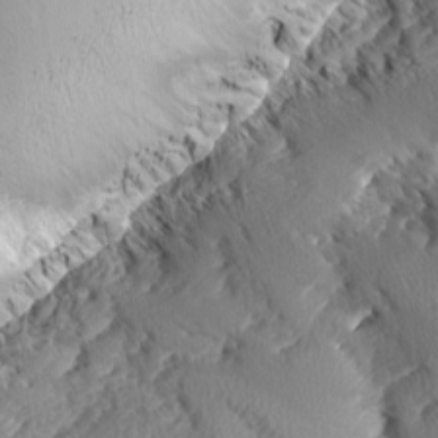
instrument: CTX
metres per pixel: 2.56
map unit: lAa
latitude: -3.7288
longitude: -129.7449
